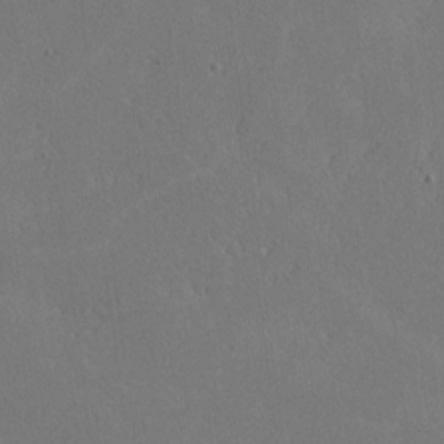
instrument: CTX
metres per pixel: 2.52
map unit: lHvf
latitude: -9.8422
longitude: -100.1578
